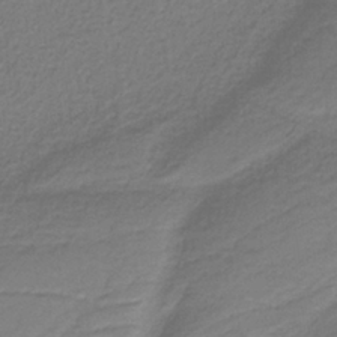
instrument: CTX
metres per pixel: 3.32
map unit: eAb
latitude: -38.0094
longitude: 53.1431
